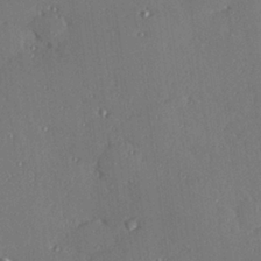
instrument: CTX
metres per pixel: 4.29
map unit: Hve
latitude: 27.1025
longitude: -90.9136
